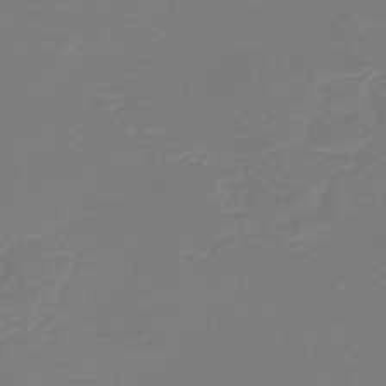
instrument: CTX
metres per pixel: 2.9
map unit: HNb
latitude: -46.5007
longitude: 54.1039
